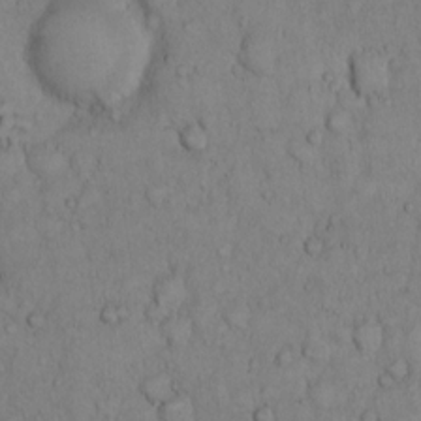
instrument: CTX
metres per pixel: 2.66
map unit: Hto
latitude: 9.9339
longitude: -57.7827
